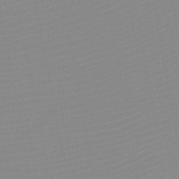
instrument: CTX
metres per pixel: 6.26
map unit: HNb
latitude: -45.6722
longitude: -43.4615
